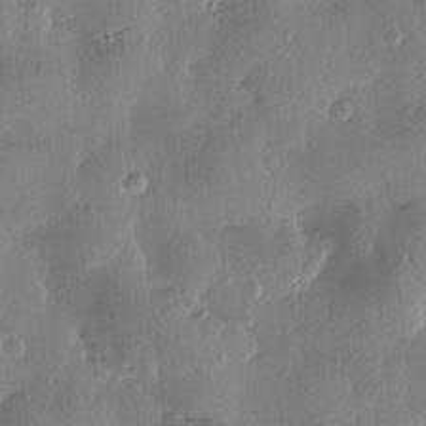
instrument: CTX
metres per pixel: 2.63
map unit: Htu
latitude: 1.2159
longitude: -177.8016
